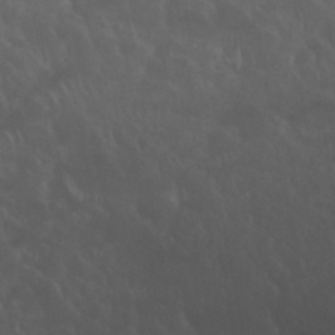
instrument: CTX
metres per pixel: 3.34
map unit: Nhu
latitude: 30.5357
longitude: -55.1403
